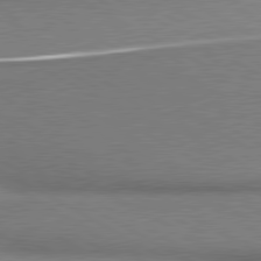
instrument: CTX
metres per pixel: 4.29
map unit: lApd
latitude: 80.3656
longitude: 165.7478
